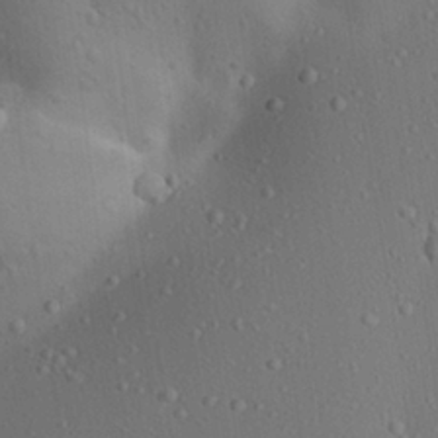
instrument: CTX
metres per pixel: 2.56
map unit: Aa
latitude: 23.2726
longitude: -137.7261
